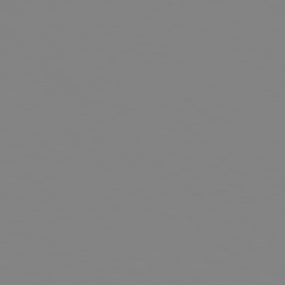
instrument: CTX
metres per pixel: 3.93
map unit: Hpe
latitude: 78.3090
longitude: 179.1242
